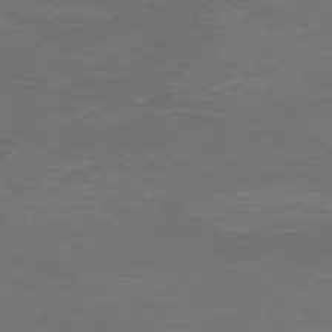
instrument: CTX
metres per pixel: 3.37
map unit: Hpe
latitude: -72.6707
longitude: 8.8597
